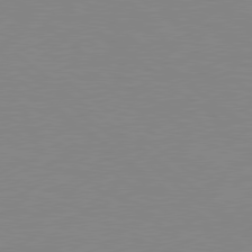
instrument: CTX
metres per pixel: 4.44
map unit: Hpe
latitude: 78.7813
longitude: -124.0255
